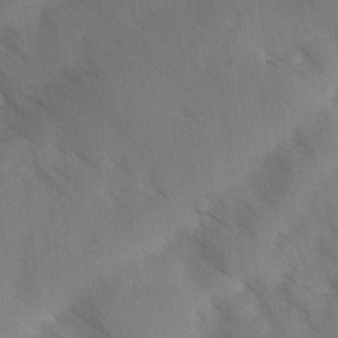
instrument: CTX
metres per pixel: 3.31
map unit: Ave
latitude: -0.1606
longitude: -111.4427
